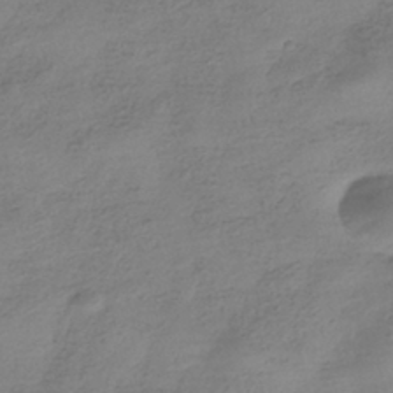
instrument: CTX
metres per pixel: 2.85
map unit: HNhu
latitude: -40.8219
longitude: 98.8597
